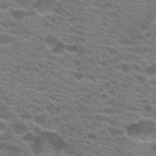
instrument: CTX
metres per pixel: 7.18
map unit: Hto
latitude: 21.2537
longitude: -37.4616
